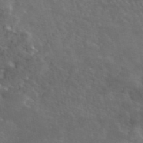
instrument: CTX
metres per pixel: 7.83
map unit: eAb
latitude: 45.8772
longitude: 116.9163
